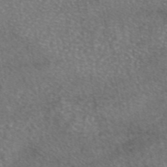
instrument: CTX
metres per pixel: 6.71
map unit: eAb
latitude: 45.8961
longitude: 106.7463
